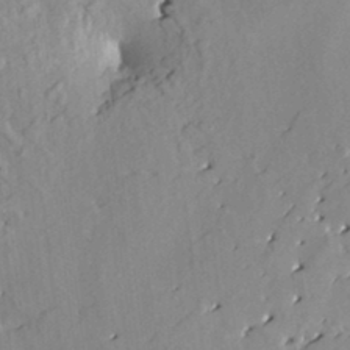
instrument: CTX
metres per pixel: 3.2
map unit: HNhu
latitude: 3.6505
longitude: 5.8611
